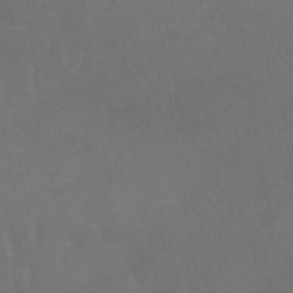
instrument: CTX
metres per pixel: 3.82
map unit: lHb
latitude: -45.5588
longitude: 66.8597
